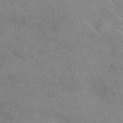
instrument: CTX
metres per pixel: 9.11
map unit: eAb
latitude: 48.7057
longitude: 122.8408
